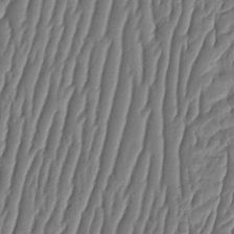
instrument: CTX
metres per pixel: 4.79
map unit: HNhu
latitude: -2.5384
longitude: 13.8611
